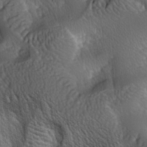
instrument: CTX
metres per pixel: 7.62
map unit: lAa
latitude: -7.5021
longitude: -124.4790
